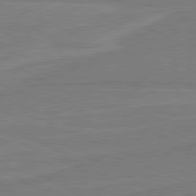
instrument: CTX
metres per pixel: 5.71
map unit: lApd
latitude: 80.6490
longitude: 168.6896
